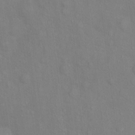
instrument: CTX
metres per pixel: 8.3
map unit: Ht
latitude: 13.5182
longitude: -40.9702
